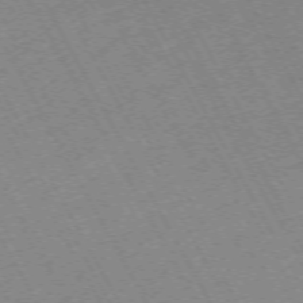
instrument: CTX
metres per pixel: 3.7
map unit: Hpe
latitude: -72.3873
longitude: 10.9920
